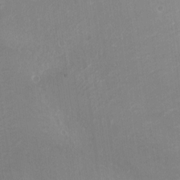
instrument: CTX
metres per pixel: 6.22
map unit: Nhu
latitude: -13.9178
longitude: -40.1388
